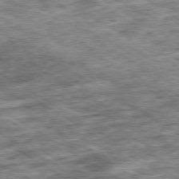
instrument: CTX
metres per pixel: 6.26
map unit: Ap
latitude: -79.8044
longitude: -74.4034
